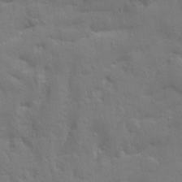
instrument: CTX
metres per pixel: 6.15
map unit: Ave
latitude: 19.4804
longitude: -129.3293
